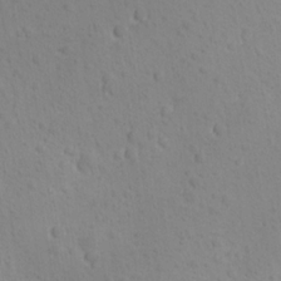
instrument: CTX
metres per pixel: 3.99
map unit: Ave
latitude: -10.2173
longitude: -121.2537
